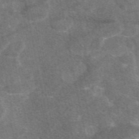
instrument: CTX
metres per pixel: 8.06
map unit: eAb
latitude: 47.4994
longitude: 118.7652
